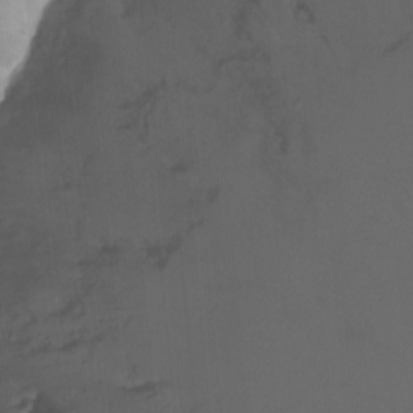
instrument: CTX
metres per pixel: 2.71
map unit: Nhu
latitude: -6.6707
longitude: -45.2348
